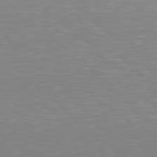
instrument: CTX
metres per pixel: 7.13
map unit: Hpe
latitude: 77.4237
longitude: -173.5182
